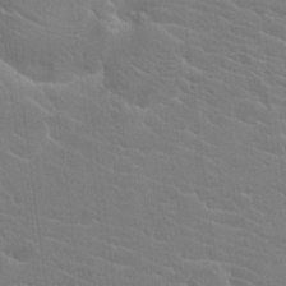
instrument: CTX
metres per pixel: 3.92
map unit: Hto
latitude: 20.2334
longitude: -39.9717
